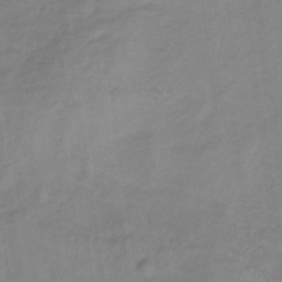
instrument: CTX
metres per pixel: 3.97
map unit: lHb
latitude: -34.5574
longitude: 68.9541
